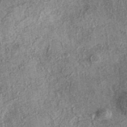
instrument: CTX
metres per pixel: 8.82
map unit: eAb
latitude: 37.4426
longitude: 107.0297
